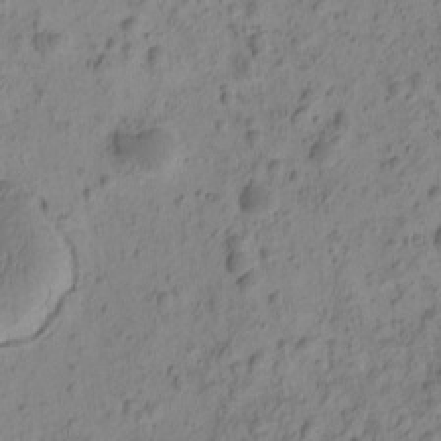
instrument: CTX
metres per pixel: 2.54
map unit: eHh
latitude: -0.6330
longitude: 16.5196
